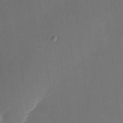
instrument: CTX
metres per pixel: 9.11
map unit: eHh
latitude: 5.4804
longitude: -68.5735
